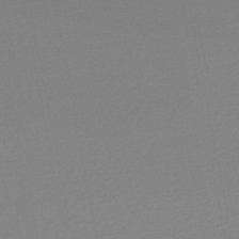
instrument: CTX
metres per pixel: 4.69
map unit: lHb
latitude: -46.6707
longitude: 57.4265
